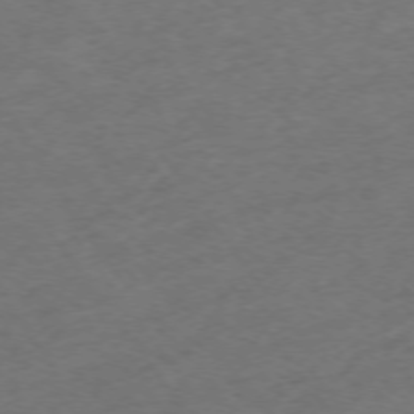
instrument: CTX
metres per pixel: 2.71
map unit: Ap
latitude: -74.6897
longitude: -79.5182
